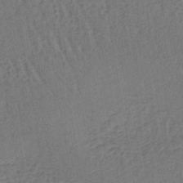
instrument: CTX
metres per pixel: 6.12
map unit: lHb
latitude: -39.8800
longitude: 62.7463
